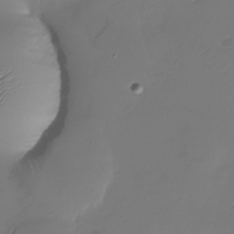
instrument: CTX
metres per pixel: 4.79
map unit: Nhu
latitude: -28.9164
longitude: -59.7450
